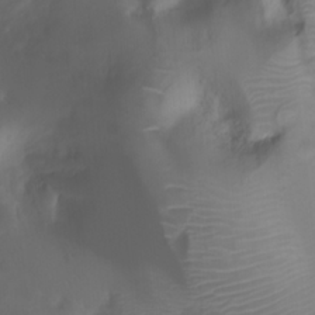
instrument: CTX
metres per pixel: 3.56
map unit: Ht
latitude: 1.9339
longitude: -21.8395
